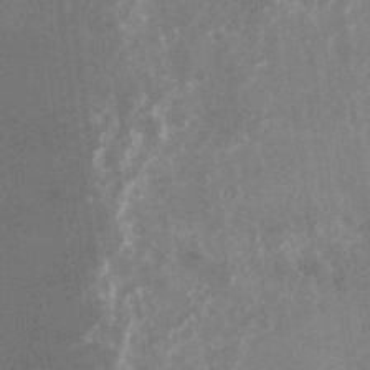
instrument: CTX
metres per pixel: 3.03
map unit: Nhu
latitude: -24.5385
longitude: -73.2348
